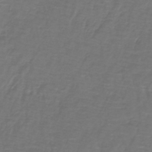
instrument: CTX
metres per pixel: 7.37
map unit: lHb
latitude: -43.3698
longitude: 57.1053
